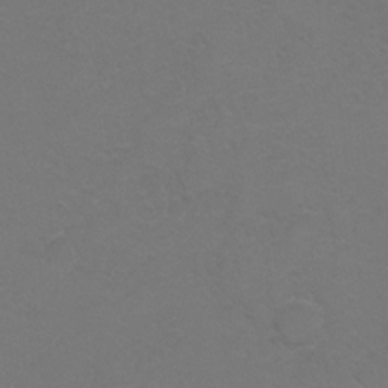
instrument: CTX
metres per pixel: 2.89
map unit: Hto
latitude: 6.3278
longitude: -30.8380
